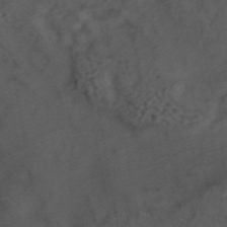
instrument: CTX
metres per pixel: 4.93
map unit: ANa
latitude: 44.0444
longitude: 24.4062
